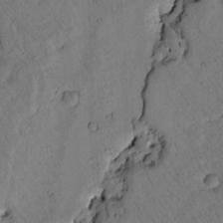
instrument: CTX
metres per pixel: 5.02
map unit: Htu
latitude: 3.3670
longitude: 179.2565
